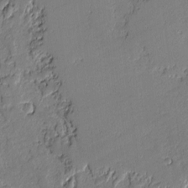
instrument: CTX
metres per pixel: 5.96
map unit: lAvf
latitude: -1.4833
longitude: -108.3278
